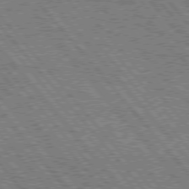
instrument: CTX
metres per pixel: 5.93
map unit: Hpe
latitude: 75.9339
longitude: -125.6505
